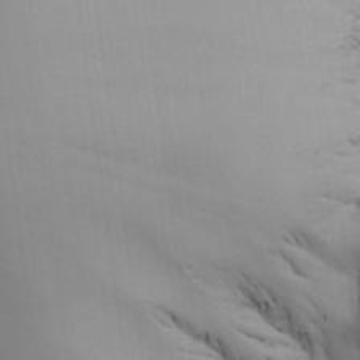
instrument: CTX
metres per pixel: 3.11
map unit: Aa
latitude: 25.1592
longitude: -131.8962
